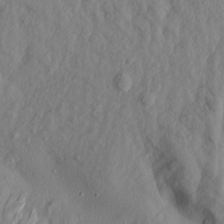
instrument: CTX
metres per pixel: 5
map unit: Aa
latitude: 18.3845
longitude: -146.3279
